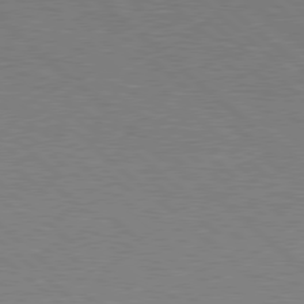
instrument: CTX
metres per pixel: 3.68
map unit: Hpe
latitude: 78.1011
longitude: -154.2522
